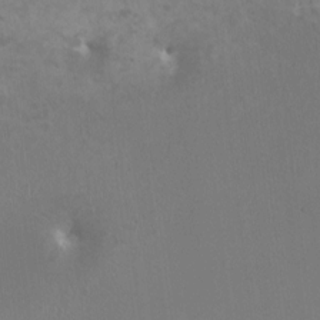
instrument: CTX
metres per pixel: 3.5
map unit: HNhu
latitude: -1.3888
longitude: 2.6329
